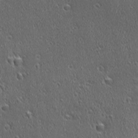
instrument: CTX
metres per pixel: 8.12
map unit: Ave
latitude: 21.7072
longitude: -137.1403
